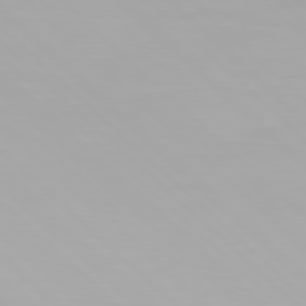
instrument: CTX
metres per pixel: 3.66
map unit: Hpe
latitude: 77.2537
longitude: -164.7057
